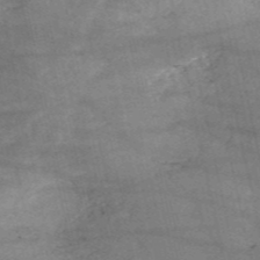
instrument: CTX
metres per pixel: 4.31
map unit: HNb
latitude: -53.1620
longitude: -39.0269
